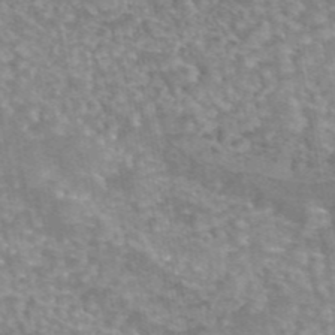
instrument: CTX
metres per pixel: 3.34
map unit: eAb
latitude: 45.1592
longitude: 105.8611
